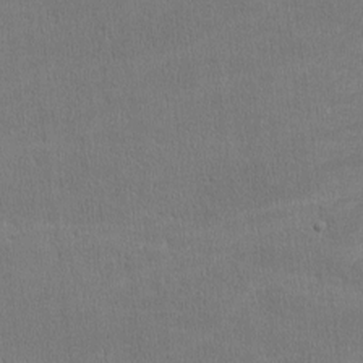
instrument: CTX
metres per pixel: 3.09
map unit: lHvf
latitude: -11.7289
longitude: -100.9892
